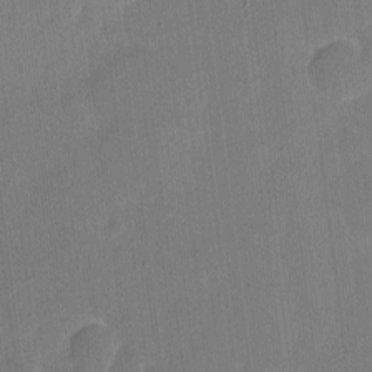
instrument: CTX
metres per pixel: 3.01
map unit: eHh
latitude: 4.7057
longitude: -67.3292
